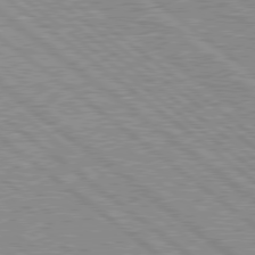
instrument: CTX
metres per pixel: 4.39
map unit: Hpe
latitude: 78.5924
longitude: -156.7435
